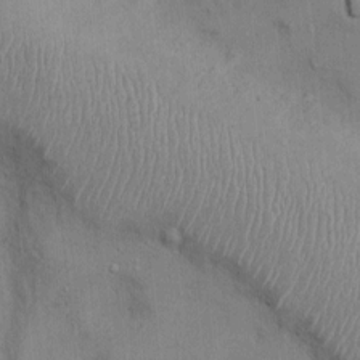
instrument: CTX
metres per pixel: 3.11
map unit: Ht
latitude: -2.9541
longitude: -14.7625
